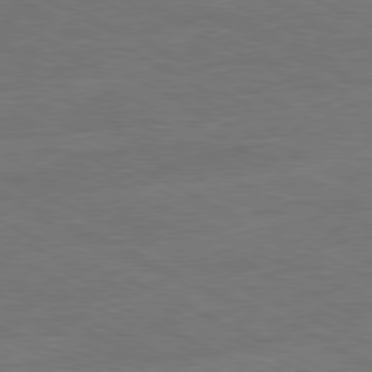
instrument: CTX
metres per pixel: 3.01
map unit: Ap
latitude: -81.2943
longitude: -85.5749
